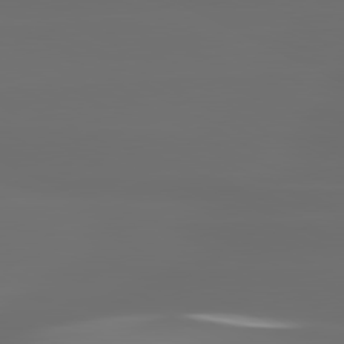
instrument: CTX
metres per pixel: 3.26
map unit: lApd
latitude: 81.1781
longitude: -136.4034
